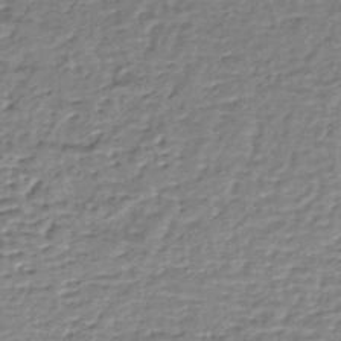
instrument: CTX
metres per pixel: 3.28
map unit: lHb
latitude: -35.4265
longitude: 60.3873
